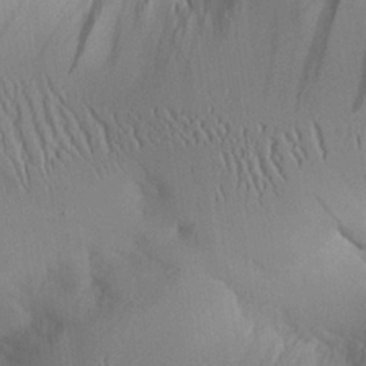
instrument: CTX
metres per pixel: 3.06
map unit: Aa
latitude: 25.9339
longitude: -133.1214
